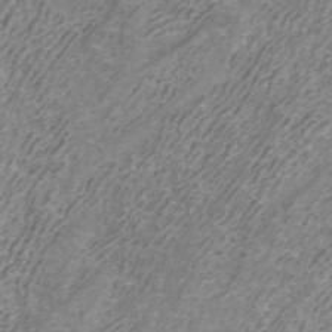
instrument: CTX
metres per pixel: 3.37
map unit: ANa
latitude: 42.8380
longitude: 25.8233
